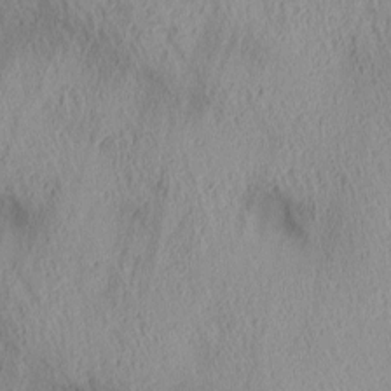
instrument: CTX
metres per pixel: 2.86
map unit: lAa
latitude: 4.5735
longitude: -117.3293
